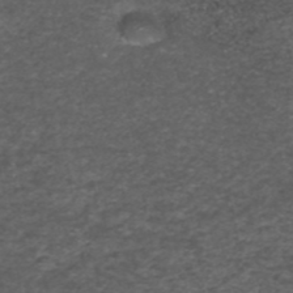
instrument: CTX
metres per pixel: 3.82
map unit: ANa
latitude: 41.9150
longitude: 27.1053
